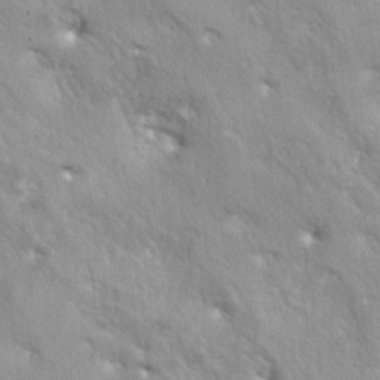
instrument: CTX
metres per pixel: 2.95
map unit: lAa
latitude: -5.8422
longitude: -125.4993
